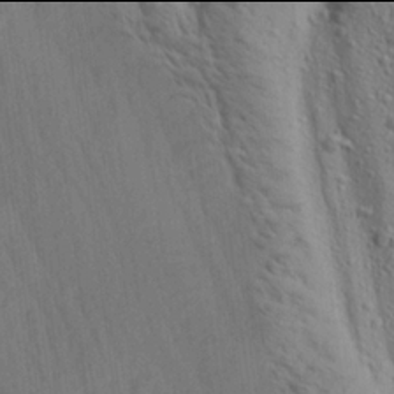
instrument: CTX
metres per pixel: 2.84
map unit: lAa
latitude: 21.9906
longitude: -138.0444
